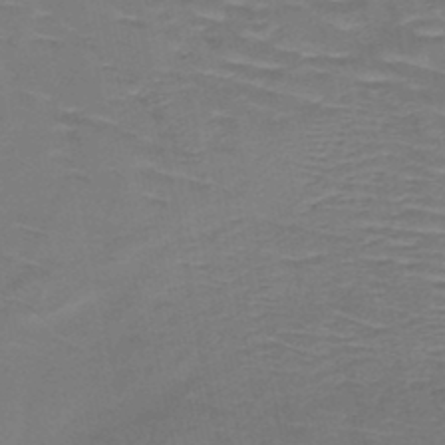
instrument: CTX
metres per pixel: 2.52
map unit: HNb
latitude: -48.9542
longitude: -46.9325
